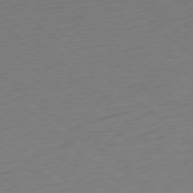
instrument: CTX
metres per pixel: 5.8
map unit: Ap
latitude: -78.1039
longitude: -96.4034
